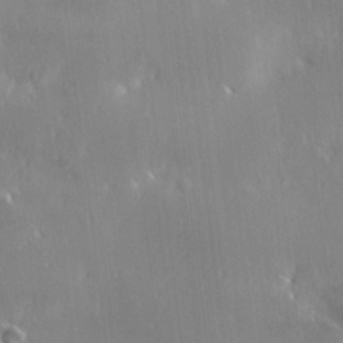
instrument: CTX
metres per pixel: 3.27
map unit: Ave
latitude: 0.7246
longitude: -113.8016
